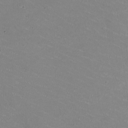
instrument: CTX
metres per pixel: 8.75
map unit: HNhu
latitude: -1.8423
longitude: -2.5734
